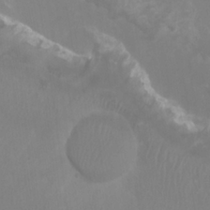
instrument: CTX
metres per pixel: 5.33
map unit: Ht
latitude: 1.5749
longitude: -20.3656
